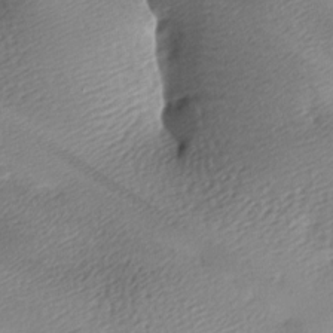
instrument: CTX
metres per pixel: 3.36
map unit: lAa
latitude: -8.9164
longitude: -127.0837
